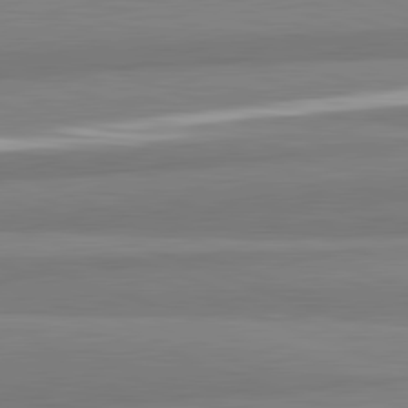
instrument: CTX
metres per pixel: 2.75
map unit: lApd
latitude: 82.3278
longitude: 172.7841
